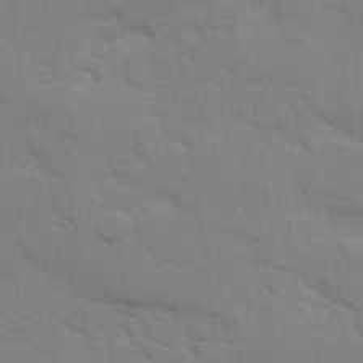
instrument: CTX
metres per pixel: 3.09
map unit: Ave
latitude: 18.5356
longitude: -129.2159
